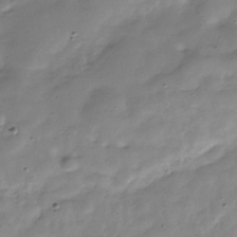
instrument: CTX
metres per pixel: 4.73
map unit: Hve
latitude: -30.5762
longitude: 91.3888
